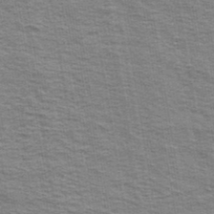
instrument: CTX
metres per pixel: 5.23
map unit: Ave
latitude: 39.0647
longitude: -109.0647
